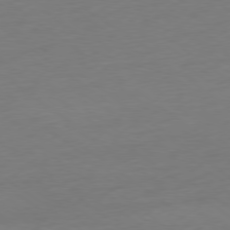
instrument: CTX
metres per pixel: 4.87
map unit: Ap
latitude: -79.1053
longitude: -68.4601
